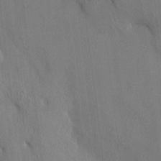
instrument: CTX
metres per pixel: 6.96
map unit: HNhu
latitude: 13.3860
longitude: 10.2551
